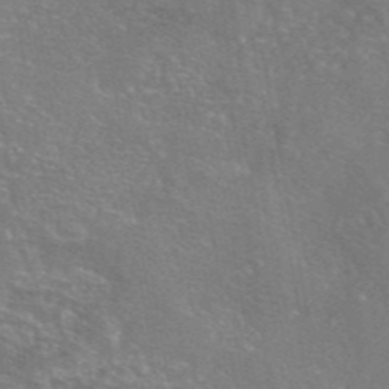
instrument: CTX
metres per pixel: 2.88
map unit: eAb
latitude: 46.0822
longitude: 106.5763
